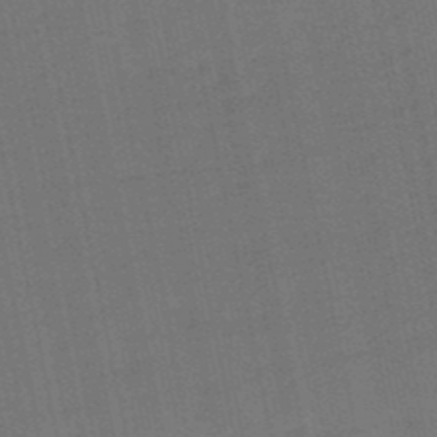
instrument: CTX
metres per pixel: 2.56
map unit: eHb
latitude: -49.8801
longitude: 78.4629
